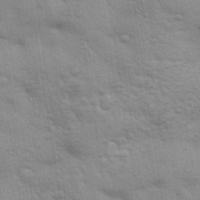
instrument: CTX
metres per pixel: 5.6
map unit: Aa
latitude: 32.2145
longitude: -146.4790
